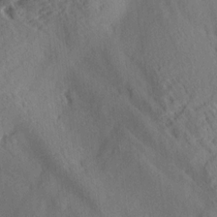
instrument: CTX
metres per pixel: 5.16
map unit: Aa
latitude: 12.7624
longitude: -143.7450
